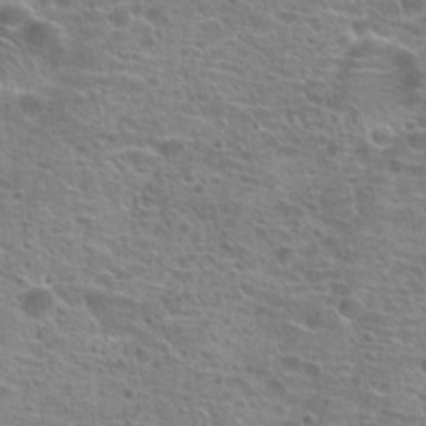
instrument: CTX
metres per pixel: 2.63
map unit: Hto
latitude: 20.0444
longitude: -41.6882
